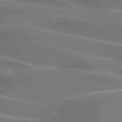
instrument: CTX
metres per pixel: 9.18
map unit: lApd
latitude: 74.4412
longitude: -62.0822
